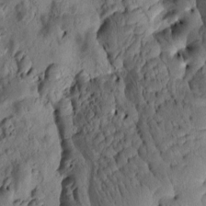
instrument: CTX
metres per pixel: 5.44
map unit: eHh
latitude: -0.6141
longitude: 15.7289
